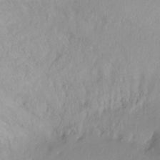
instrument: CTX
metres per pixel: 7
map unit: Ht
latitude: -15.7478
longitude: -43.4804
